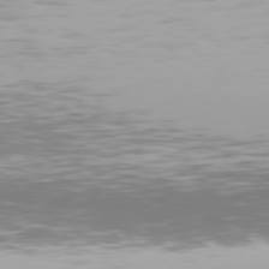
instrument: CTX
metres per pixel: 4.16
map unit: Hpe
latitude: 76.5923
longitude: -135.0080
